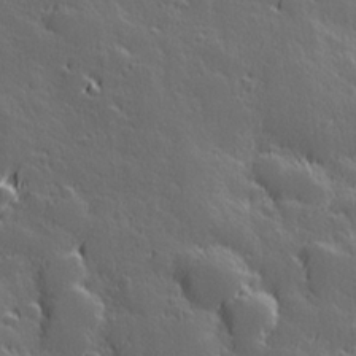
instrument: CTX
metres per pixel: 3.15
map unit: Hve
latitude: 27.3482
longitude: 144.7274
